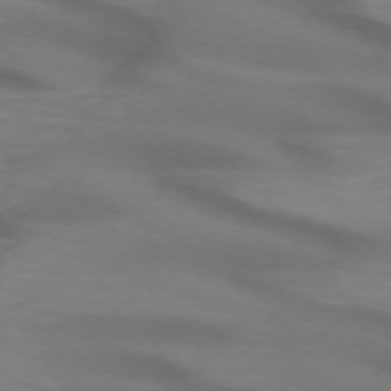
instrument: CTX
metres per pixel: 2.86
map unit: lApd
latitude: 72.4034
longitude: -50.4034
